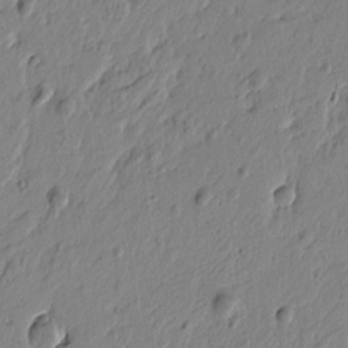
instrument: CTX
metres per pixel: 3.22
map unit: Htu
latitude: -4.7652
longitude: 179.3509
